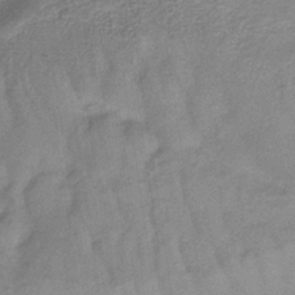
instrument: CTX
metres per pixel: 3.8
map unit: lHb
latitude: -34.8975
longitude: 70.1417
